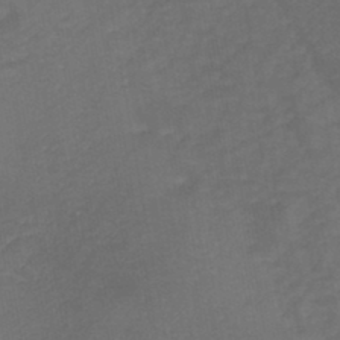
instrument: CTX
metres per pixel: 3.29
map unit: HNb
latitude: -44.1984
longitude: -38.8191
